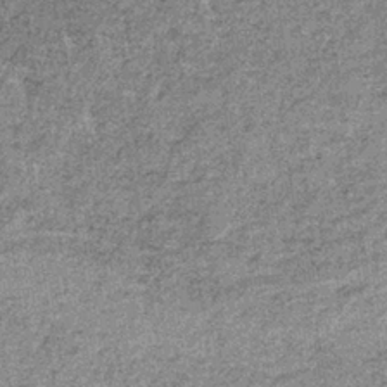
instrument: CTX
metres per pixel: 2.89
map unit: lHb
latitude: -37.7477
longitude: 65.6722
